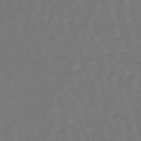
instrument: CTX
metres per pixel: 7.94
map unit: eHb
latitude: -47.0108
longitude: 82.6707
